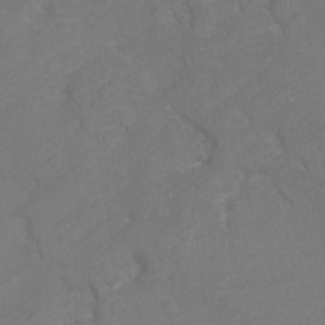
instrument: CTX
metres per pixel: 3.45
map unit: Hto
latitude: 4.5735
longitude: -32.9325
